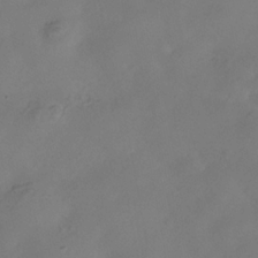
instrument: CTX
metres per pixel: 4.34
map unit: Hve
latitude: -32.5574
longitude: 94.0094
